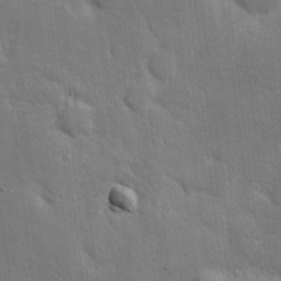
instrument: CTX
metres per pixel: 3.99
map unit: eHh
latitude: 5.4804
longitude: -70.6868
